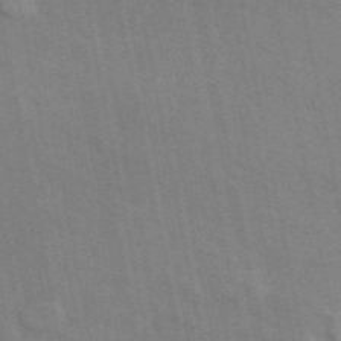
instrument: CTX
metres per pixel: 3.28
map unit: ANa
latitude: 48.2145
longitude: -75.5749
